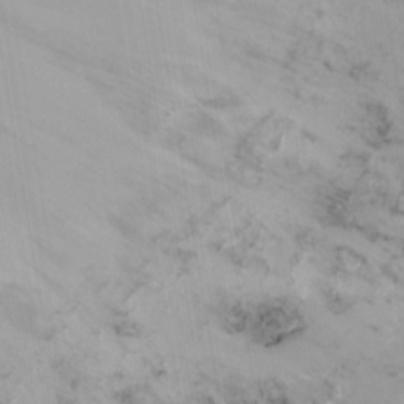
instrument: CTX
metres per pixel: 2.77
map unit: Ht
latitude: -16.0283
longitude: -41.6127
